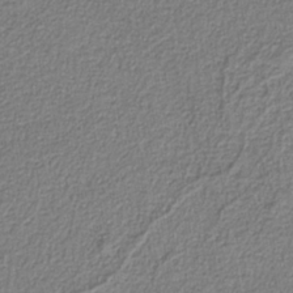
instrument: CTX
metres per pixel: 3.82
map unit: eAb
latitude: -37.9745
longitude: 52.7463
